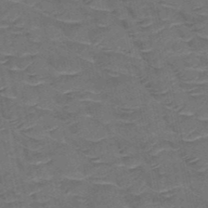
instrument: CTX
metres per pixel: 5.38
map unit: HNb
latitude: -50.5007
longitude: -47.5371
